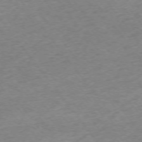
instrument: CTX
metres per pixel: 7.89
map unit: Ap
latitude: -74.6330
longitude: -78.8191
